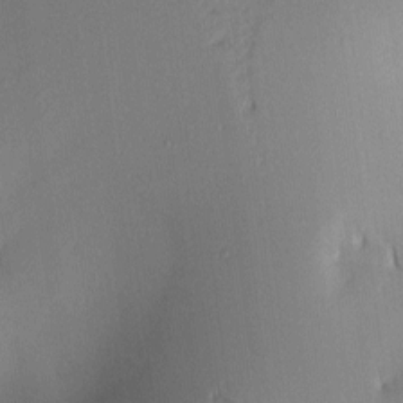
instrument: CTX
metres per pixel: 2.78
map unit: lAa
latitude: 2.1766
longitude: -115.6693
